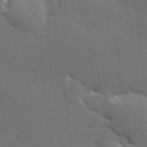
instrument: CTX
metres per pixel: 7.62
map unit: Hve
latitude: 27.1214
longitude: -94.1578
